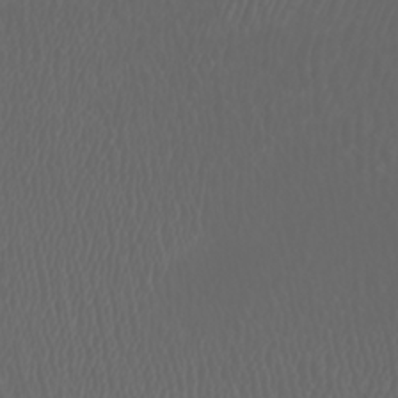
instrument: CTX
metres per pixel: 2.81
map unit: Htu
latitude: -5.2565
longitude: -89.2348
